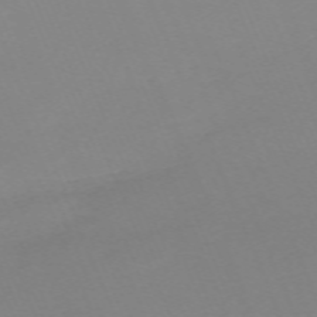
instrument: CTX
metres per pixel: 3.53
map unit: Nhu
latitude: -67.2376
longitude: 38.3873
